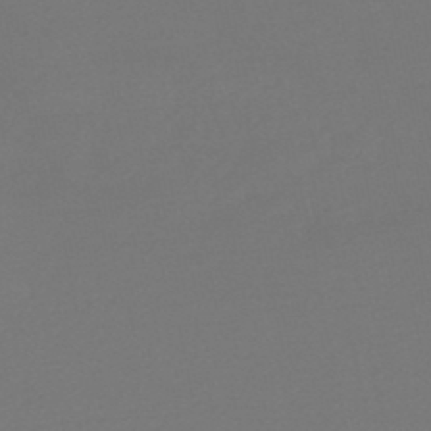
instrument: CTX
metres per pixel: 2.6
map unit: HNb
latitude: -47.6533
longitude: 57.5210
